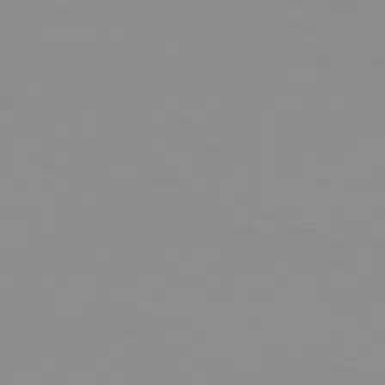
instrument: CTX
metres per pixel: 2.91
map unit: Hpe
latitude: 75.7072
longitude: -125.5371
